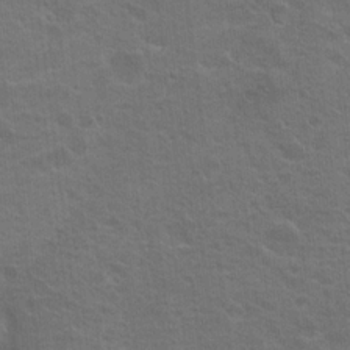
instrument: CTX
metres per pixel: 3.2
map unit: Nhu
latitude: 17.5560
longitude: -31.1026
